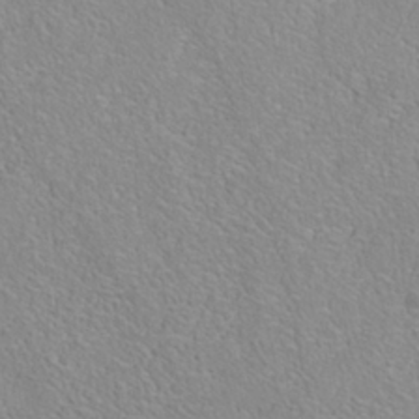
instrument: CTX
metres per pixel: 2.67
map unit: Nhe
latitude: -38.0472
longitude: 138.9920
